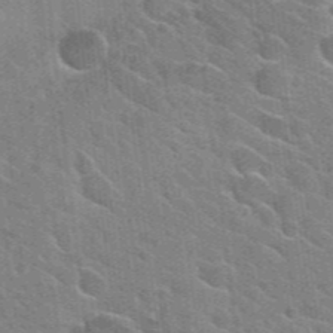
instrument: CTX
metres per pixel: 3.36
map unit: Hto
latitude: 25.2725
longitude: -36.7058
